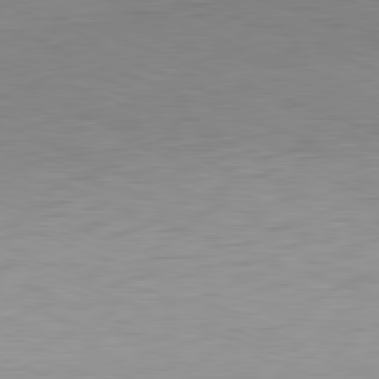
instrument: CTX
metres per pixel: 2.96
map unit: Hpe
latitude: -81.7100
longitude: 9.9556
